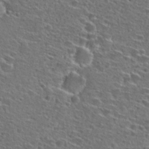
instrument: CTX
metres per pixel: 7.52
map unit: Hto
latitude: 27.0459
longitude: -46.8002
